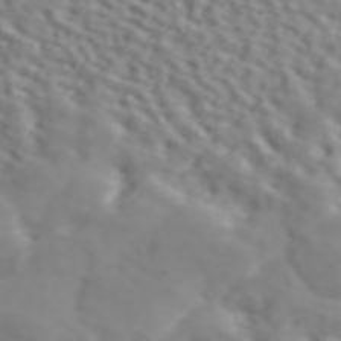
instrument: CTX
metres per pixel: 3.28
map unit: ANa
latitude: 45.7072
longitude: 49.0676
